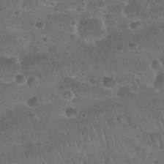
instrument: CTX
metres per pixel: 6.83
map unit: Nhu
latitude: 25.8016
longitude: -52.1200
